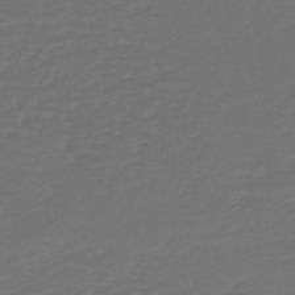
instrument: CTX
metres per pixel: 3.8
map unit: HNb
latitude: -47.6722
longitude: 54.3306
